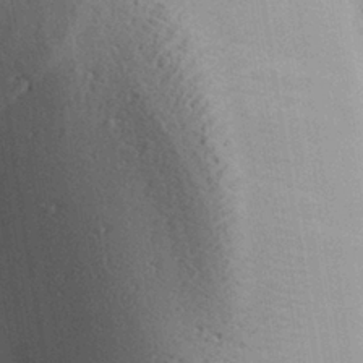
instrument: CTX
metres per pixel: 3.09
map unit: Aa
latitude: 27.7828
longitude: -136.4034
